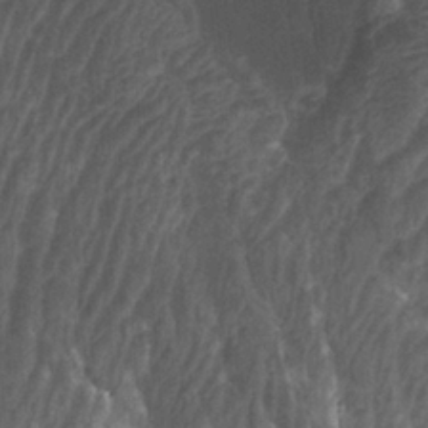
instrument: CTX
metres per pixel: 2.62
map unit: Htu
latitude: -7.5021
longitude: -65.3293
